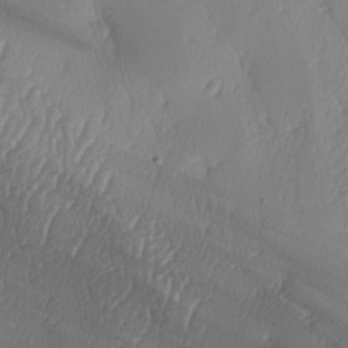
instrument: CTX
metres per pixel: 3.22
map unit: lAa
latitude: -7.9556
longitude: -129.1781
